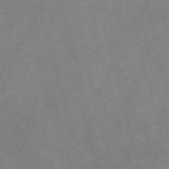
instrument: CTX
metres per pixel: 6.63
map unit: Nve
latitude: -57.7666
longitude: 64.2362
